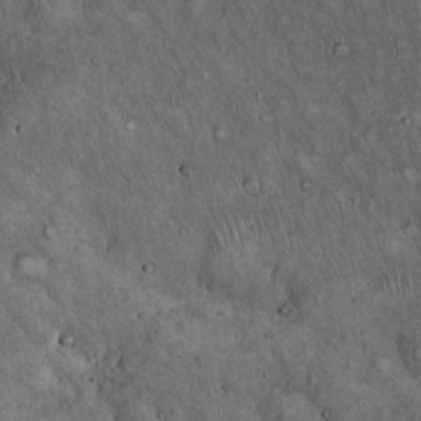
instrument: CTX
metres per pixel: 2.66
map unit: Hto
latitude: 15.6505
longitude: -58.8191
